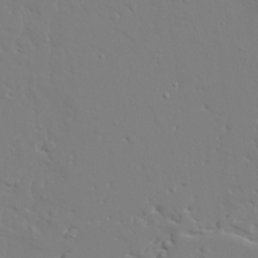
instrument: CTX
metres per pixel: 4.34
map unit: lAvf
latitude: 27.8206
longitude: -108.3089
